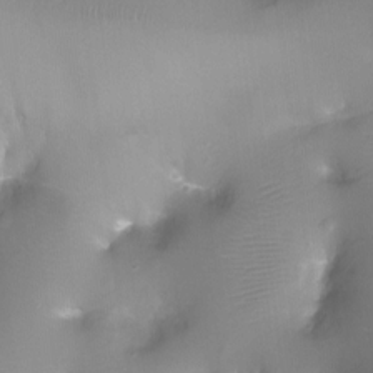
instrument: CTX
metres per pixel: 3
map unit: Ht
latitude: -8.3873
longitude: -24.0822
